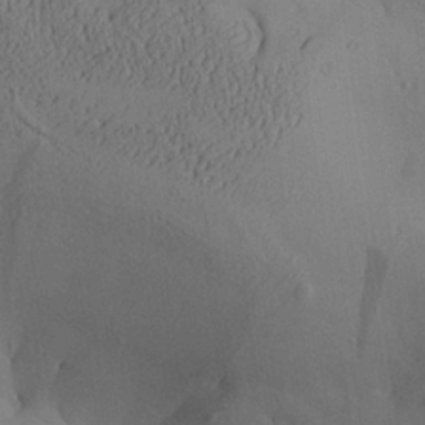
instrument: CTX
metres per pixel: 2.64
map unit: Aa
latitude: 27.4049
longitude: -132.5357
